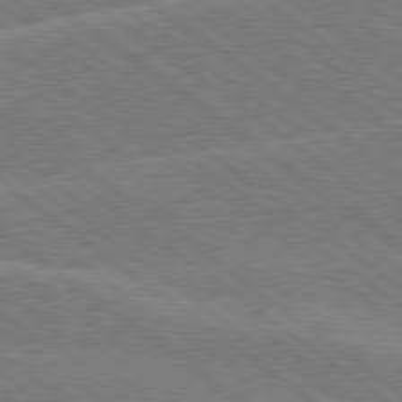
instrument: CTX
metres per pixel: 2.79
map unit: Hpe
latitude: 78.9703
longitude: -160.9891
